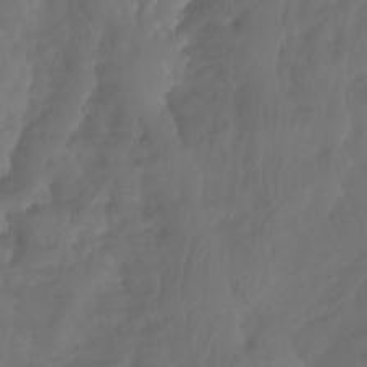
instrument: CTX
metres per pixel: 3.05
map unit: Aa
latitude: -11.2376
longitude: -68.0822
